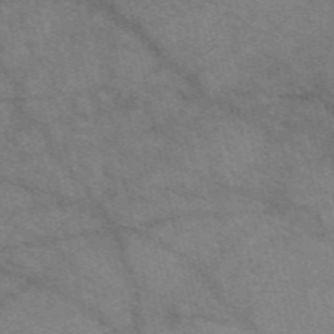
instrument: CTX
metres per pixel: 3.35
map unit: eAb
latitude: 50.8947
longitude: 115.8611
